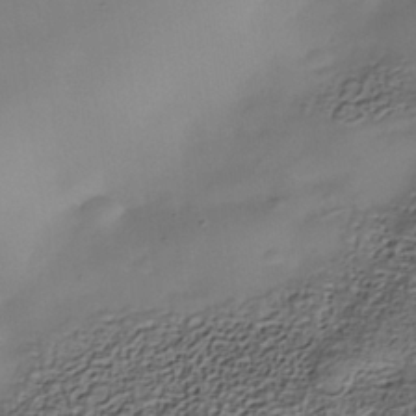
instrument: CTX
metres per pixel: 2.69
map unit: Nhe
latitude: -38.1795
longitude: -116.9325
